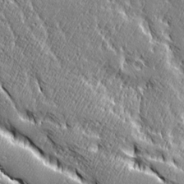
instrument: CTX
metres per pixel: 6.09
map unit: Ave
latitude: 20.8191
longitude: -135.6883
